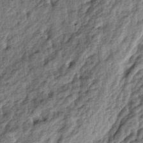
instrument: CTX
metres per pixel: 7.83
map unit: lAa
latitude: -5.1809
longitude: -124.1200
